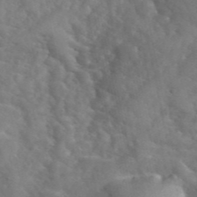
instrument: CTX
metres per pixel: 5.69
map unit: eHh
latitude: 40.6112
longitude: -56.8002
